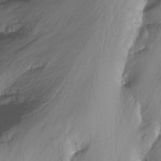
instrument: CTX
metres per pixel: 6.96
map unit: Nhu
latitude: -14.3118
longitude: -63.3860
